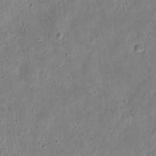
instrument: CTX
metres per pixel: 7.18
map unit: eHh
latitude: 9.2537
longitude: -72.3090
